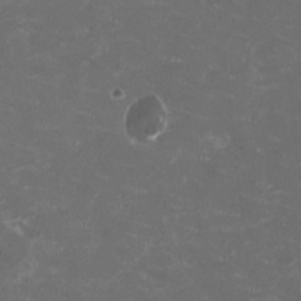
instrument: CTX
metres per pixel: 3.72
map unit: HNhu
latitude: 1.6505
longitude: -2.7624
